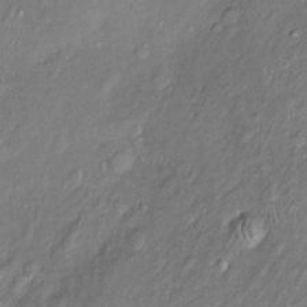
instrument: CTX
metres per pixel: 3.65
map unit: Htu
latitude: -5.7288
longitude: 157.9178
